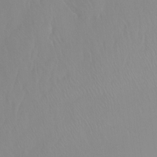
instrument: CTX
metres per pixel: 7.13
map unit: Htu
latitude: -15.6911
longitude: -47.1215
